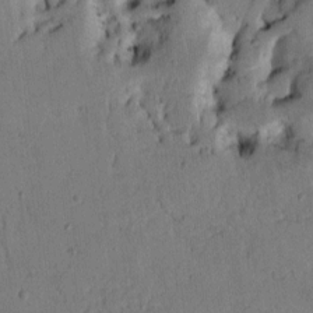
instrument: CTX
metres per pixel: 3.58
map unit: Htu
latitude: -0.7464
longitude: 170.2173
